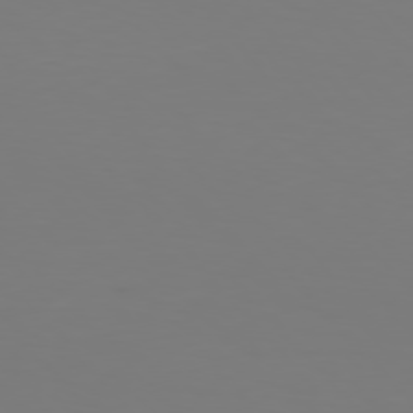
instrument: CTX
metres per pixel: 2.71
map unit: Hpe
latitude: 76.5923
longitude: -132.9703
